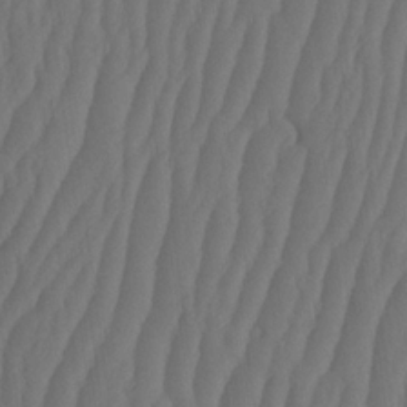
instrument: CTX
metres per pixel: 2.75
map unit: HNhu
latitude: -1.6722
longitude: 13.9556
